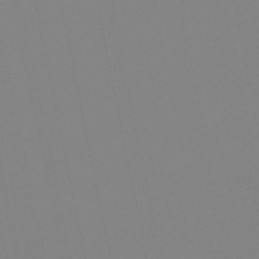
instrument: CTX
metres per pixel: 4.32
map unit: lHb
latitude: -48.8597
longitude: 69.9367
